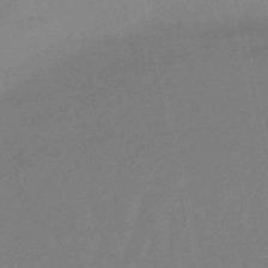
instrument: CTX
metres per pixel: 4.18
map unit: eHb
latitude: -50.8975
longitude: 78.2739
